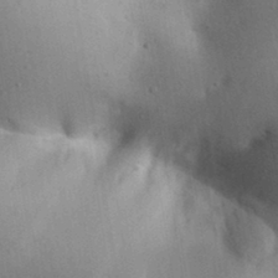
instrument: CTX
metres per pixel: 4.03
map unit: Aa
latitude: 30.4790
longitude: -145.3859
